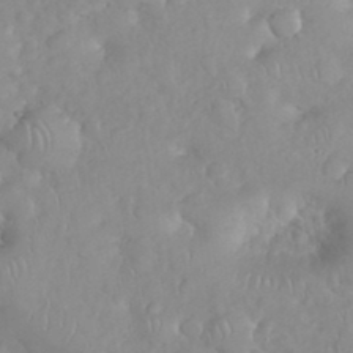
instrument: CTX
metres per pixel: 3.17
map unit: eHh
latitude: 34.9135
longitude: -63.1970
